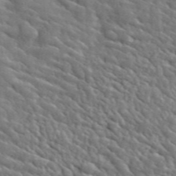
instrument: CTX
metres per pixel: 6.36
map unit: lHvf
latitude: 36.5168
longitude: -86.9514
